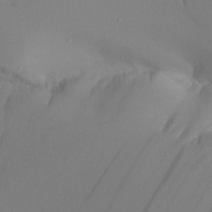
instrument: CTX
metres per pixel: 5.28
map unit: Aa
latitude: 24.7435
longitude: -128.2522
